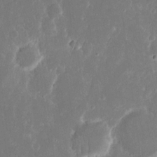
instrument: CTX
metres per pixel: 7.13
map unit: eHh
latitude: 16.2712
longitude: -72.6491
